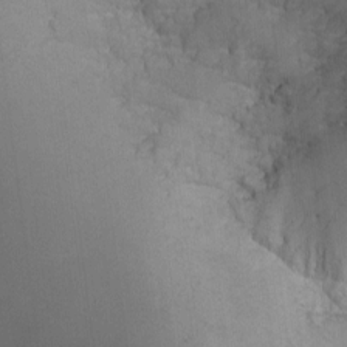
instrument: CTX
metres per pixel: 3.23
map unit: eHh
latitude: -2.2361
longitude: -79.9906
